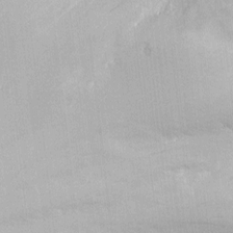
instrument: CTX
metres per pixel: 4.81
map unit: eHh
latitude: 2.8380
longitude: -78.8380
